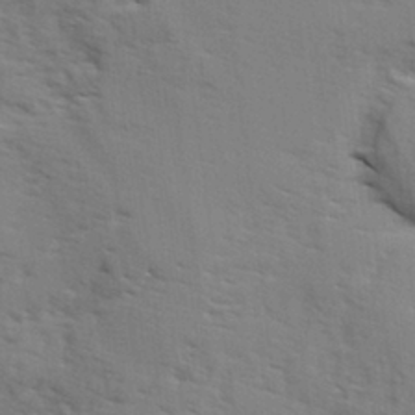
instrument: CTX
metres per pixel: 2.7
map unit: Ave
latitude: 1.9906
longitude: -110.3090
